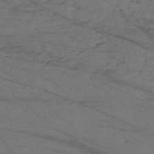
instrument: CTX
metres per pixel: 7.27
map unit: Nve
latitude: -59.4265
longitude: 61.7667
